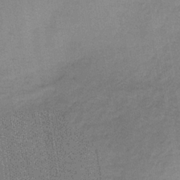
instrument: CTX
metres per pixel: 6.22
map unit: HNb
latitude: -32.7464
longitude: 62.0094
